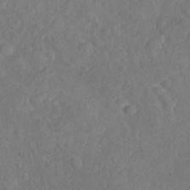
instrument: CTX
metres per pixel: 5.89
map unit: Nhu
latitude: -30.7085
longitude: -60.3089
